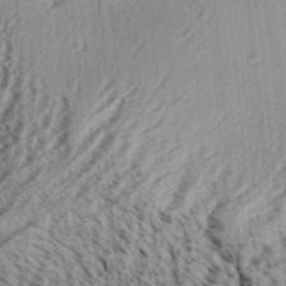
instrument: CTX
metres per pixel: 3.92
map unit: Aa
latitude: 31.4427
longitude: -137.2348
